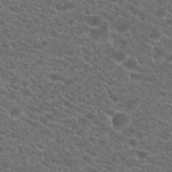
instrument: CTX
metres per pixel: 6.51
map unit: Hto
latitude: 20.8758
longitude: -38.6490
